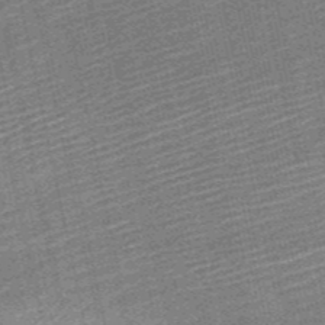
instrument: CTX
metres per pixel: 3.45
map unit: HNb
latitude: -53.4832
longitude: -48.7435
